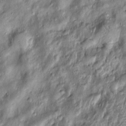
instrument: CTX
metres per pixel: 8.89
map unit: Htu
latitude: -6.7085
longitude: 159.3510
